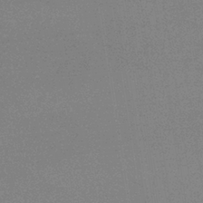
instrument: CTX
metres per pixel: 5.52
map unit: HNb
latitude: -34.7463
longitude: 52.9730
